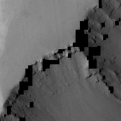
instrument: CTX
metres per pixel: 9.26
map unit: Ave
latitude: -7.5021
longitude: -118.8569
